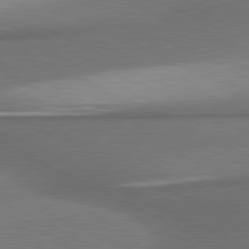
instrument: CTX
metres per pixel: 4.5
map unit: lApd
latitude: 80.9514
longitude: 175.3698
